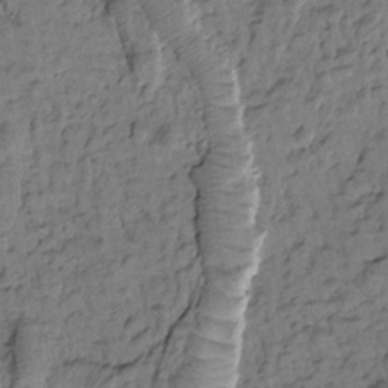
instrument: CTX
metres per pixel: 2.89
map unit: Htu
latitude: -2.3495
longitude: 173.1431
